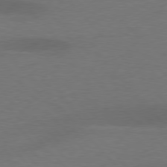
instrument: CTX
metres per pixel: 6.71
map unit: lApd
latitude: 77.3481
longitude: -58.6491
